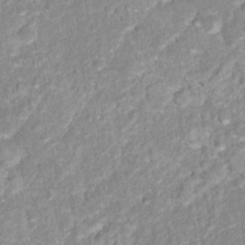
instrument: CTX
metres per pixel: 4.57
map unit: Hto
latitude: 16.4034
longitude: -36.7246
